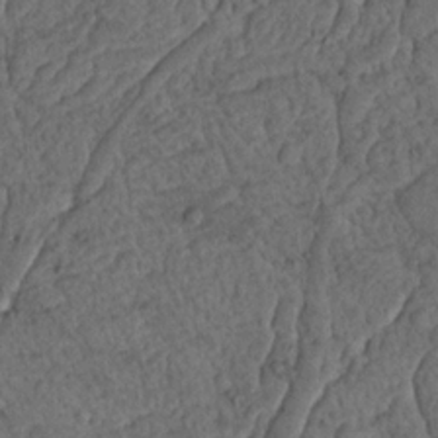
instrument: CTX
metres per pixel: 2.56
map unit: Nhu
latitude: 22.5357
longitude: -67.8394
